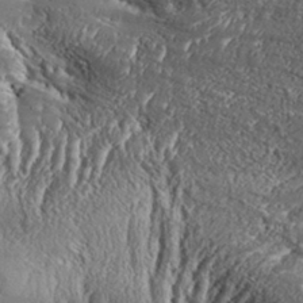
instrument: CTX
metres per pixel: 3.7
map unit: Aa
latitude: 32.9514
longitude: -135.1214
